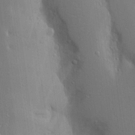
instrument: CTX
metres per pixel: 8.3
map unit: Ave
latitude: 17.3860
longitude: -141.0269
